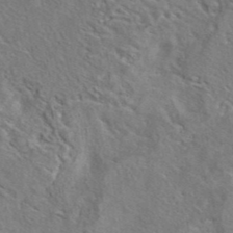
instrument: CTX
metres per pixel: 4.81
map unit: eAb
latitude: 41.0269
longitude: 105.7477
